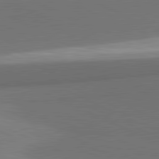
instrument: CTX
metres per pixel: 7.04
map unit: lApd
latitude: 81.6694
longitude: 153.6910
